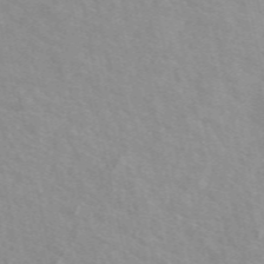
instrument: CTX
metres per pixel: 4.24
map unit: eAb
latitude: 50.3089
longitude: 118.0850
